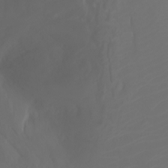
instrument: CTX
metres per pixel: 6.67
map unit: Ht
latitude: -3.1431
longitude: -61.4048
